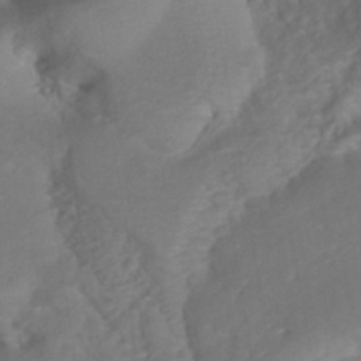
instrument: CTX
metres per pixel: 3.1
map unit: HNhu
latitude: -40.4818
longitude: 108.4440
